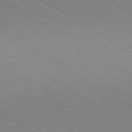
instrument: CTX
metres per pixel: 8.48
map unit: Hpe
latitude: -80.3684
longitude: 19.5966
